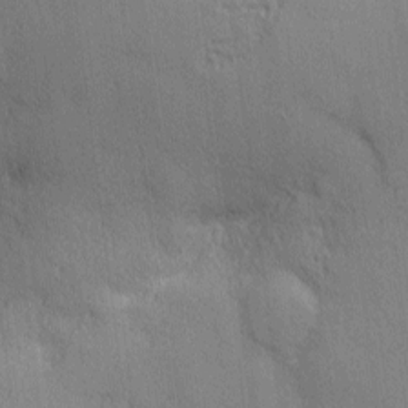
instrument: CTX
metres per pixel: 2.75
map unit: Nhu
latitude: 2.4034
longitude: -75.3104
